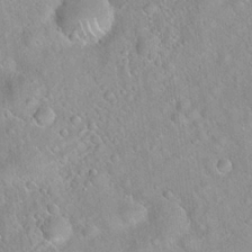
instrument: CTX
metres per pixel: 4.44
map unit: Hto
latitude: 20.9136
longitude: -52.6869
